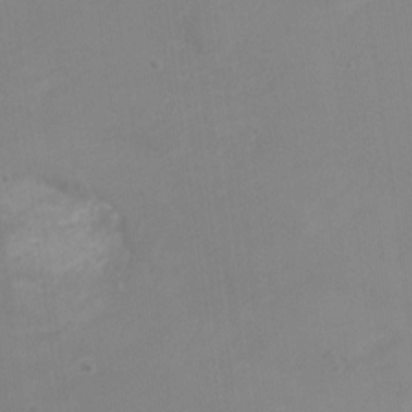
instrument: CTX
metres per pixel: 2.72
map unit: Ht
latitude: 1.0269
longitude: -34.0255
